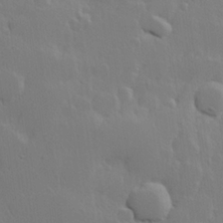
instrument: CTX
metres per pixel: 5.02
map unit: Hve
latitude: 23.0080
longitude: 145.5588
